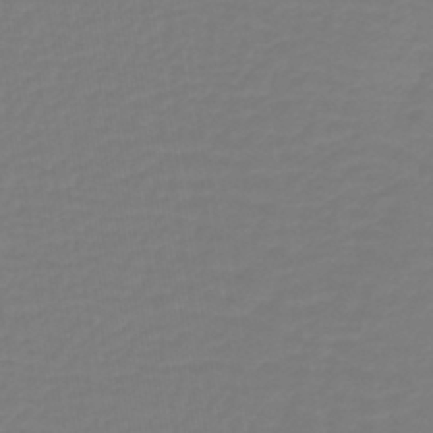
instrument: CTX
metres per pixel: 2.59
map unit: lHb
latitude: -42.7652
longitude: 63.8044
